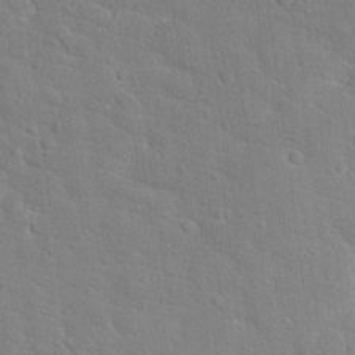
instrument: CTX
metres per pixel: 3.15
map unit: Hto
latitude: 17.9528
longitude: -34.8947
